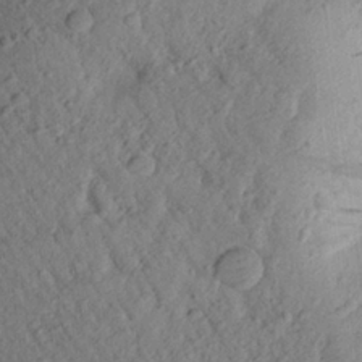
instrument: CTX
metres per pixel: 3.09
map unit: Aa
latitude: 23.9528
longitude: -148.2334
